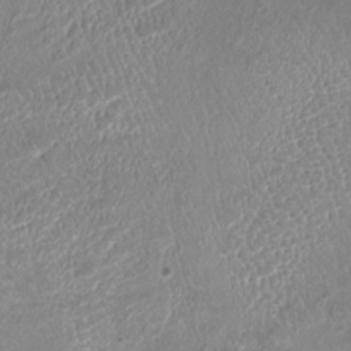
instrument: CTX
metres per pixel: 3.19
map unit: HNhu
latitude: 3.0269
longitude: -2.8758
